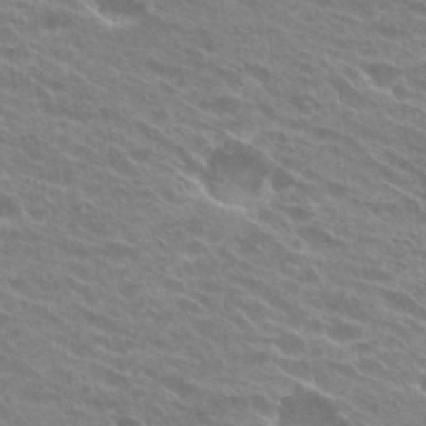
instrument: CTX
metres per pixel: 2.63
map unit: Hto
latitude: 26.0633
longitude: -42.2334
